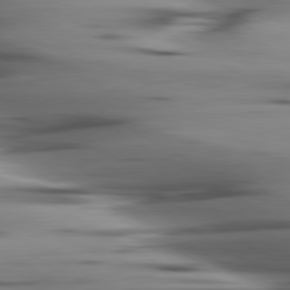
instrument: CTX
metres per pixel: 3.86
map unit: lApd
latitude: 80.3656
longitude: -122.4412
